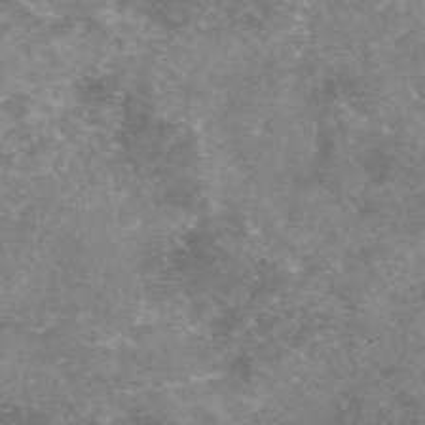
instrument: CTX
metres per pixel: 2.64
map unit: eAb
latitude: 47.3293
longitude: 125.4076
